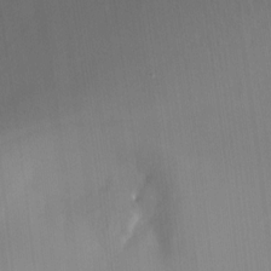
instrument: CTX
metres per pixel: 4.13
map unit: Ht
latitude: -0.5952
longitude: -17.2537
